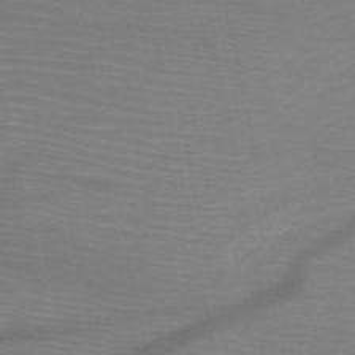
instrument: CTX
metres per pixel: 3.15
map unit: HNb
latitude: -50.3306
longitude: -43.5182
